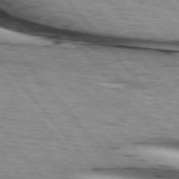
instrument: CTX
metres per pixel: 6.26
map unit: lApd
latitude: 75.7639
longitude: -82.1955
